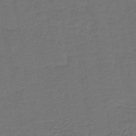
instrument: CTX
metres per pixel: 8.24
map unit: lHb
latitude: -39.5588
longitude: 59.3509
